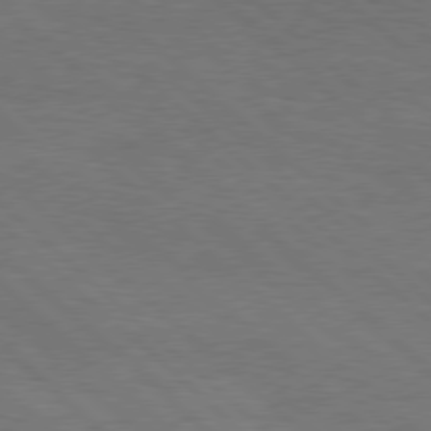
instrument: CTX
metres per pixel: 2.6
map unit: Hpe
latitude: 77.6127
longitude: -155.9717
